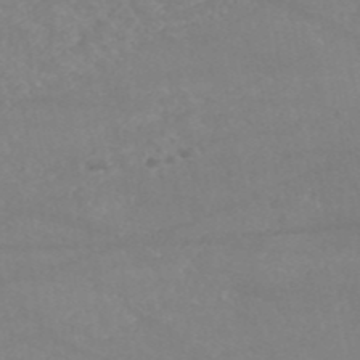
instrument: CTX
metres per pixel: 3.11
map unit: HNb
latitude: -53.6344
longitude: -34.5545
